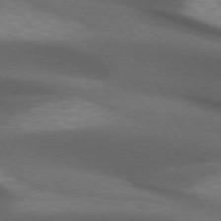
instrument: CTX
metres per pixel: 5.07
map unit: lApd
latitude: 73.1593
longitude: -52.3279
